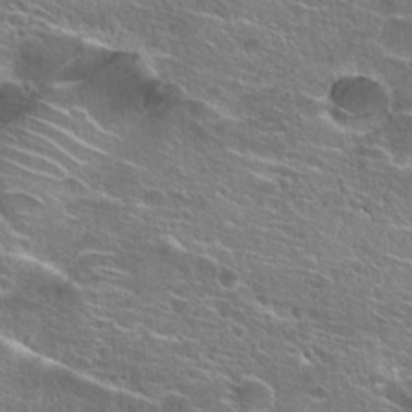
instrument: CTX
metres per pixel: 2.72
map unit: Hto
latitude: 25.4237
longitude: -44.3278
